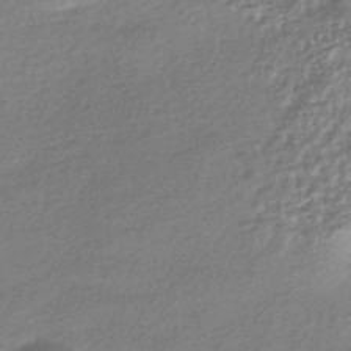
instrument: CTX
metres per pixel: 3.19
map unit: HNhu
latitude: -43.2564
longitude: 93.4265
